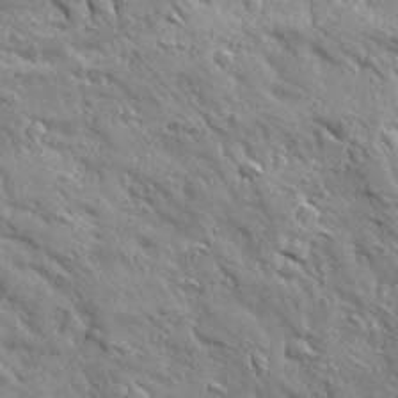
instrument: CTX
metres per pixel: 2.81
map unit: Ave
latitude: 19.8016
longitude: -136.0444
